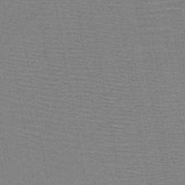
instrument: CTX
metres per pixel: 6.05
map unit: HNb
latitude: -45.8611
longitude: -40.5923
